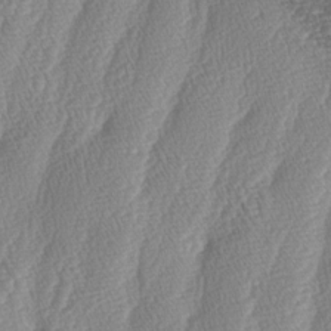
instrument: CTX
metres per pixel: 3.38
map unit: lAa
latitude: -5.1053
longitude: -129.6505
